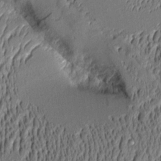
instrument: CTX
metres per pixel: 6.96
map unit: Aa
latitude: 9.0270
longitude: -129.0836
